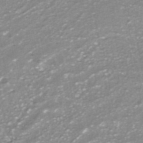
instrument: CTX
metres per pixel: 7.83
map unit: ANa
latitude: -40.2739
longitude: 102.7274
